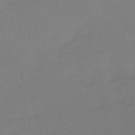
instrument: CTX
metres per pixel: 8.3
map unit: lHb
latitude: -45.2187
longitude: 68.3306
